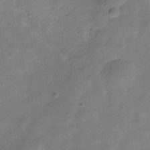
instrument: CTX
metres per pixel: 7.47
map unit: Hve
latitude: -31.2754
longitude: 92.5196
